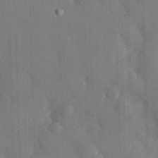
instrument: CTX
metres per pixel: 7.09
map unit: eHh
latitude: 29.0647
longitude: -80.2333
